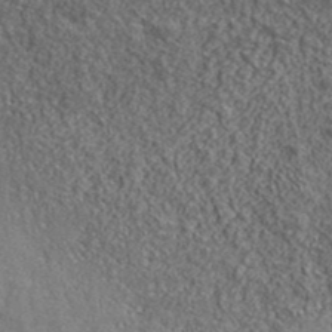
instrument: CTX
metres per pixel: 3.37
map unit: ANa
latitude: 42.7813
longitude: -87.4804
